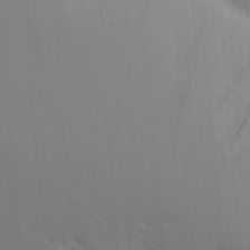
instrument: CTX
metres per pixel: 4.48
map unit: Ave
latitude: 14.9325
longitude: -130.2901
